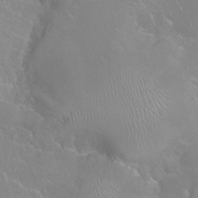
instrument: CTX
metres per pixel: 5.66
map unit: Ht
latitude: -7.3698
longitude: -37.8395
